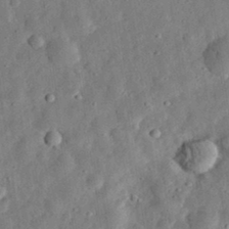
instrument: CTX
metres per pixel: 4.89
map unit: eHh
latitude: 32.3845
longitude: -76.4223
